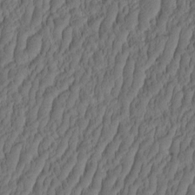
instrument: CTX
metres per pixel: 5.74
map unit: eHh
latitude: -2.8219
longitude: 17.1243
